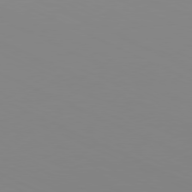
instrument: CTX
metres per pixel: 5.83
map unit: Hpe
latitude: -81.4833
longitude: 19.4832
